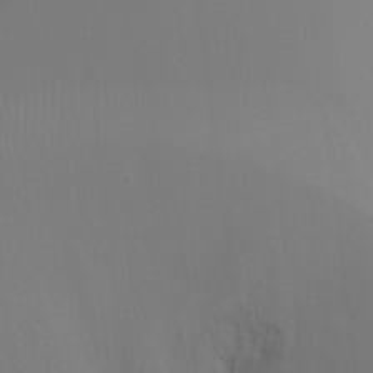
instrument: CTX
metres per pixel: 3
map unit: Ht
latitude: -16.7464
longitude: -46.5546
